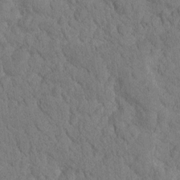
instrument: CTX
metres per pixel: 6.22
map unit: Htu
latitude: -0.7275
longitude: 174.7085
